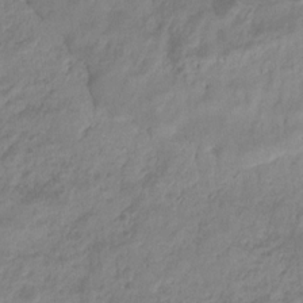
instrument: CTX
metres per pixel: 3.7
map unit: eHb
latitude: -29.7856
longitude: 71.3699
